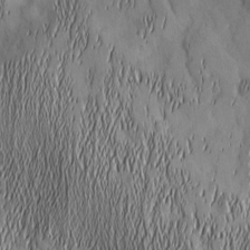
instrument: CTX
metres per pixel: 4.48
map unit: Nhu
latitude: -4.8030
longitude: -150.4979
